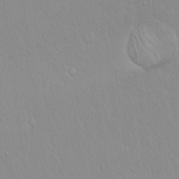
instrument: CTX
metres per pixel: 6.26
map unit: Hto
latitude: 17.3671
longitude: -58.0633
